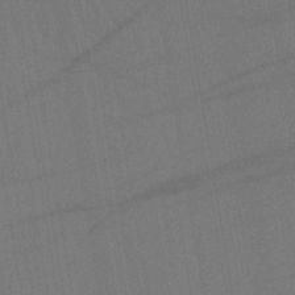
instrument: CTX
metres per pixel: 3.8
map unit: lHb
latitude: -42.5573
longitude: 67.8989
